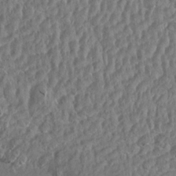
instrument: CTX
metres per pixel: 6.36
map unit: Aa
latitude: 14.6113
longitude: -143.8772
